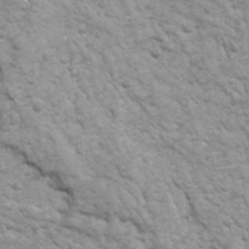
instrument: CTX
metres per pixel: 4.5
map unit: Ave
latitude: 16.7624
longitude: -132.0255
